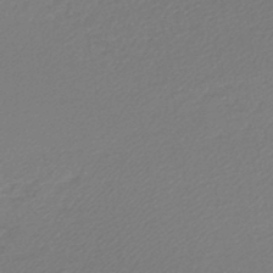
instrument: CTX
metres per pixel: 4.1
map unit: lHb
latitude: -45.3132
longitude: 56.8219
